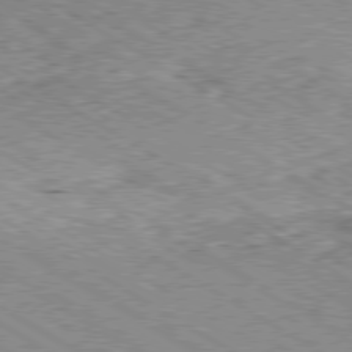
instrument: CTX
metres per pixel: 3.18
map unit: Ap
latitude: -80.2362
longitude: -51.0647
